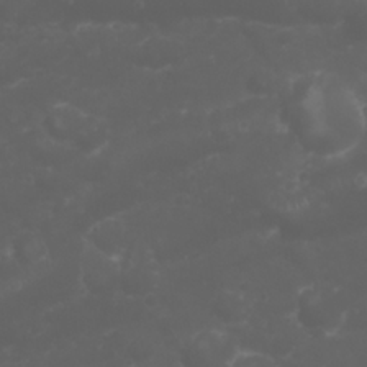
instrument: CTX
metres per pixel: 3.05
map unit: Nhu
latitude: 23.8205
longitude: -60.2333
